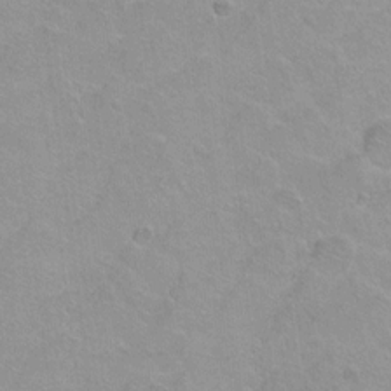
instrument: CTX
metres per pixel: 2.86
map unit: Hto
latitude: 2.6112
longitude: -32.7435
